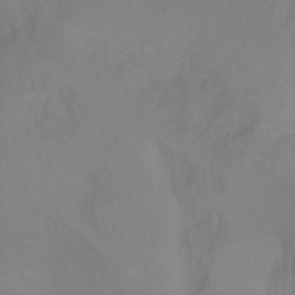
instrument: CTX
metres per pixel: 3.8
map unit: Aa
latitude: -3.7099
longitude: -72.1389
